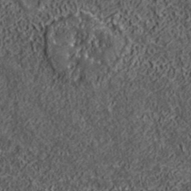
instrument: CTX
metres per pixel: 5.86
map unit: lHvf
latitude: 40.2144
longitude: -86.1767
